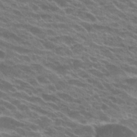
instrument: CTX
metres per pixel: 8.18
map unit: Hto
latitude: 23.0647
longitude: -37.4238
